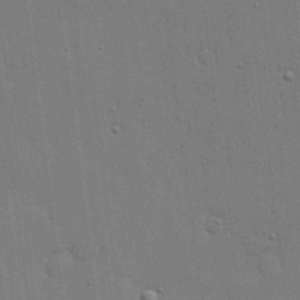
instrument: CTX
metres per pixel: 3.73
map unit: lHvf
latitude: 18.4223
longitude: -113.6316
